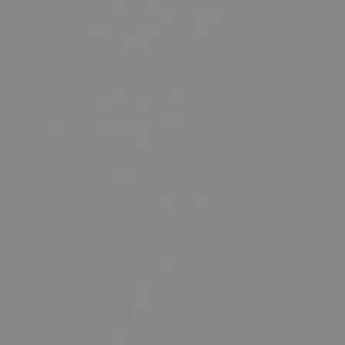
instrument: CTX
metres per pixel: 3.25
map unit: lHb
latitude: -44.2173
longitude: 55.5399
